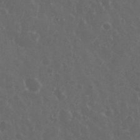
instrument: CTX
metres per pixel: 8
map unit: eHh
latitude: 33.6505
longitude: -61.1781
